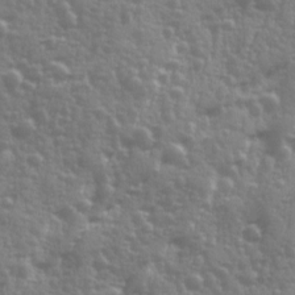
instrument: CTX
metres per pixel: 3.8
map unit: Ave
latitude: 12.4601
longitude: -103.6505
